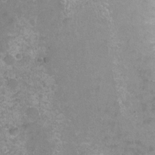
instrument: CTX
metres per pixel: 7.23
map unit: Hto
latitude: -4.5384
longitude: -35.4426
